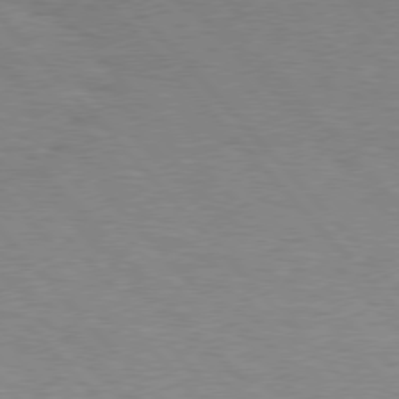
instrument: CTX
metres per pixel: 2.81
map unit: Hpe
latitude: 76.6301
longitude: -152.1578
